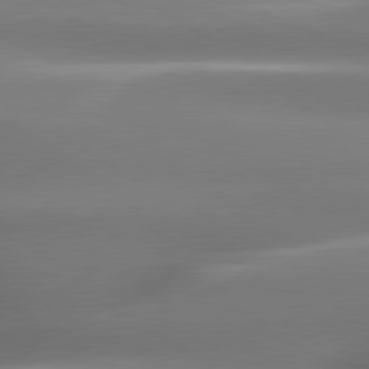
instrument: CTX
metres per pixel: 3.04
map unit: lApd
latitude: 80.0633
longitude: -138.6113
